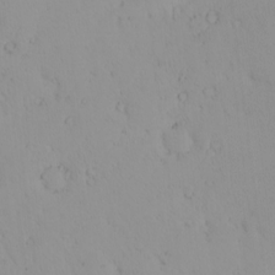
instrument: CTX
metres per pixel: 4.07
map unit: eHh
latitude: -1.1809
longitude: 19.8989
